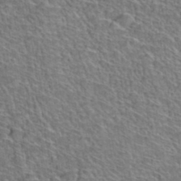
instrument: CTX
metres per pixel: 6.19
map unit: Hto
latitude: 38.2145
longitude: -44.7813
